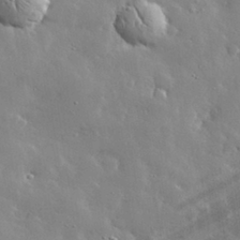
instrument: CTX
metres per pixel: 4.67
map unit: lHvf
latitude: 33.0458
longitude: -92.8569
